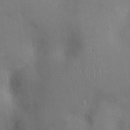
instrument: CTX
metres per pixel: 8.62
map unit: Ht
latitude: -4.5573
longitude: -13.8772
